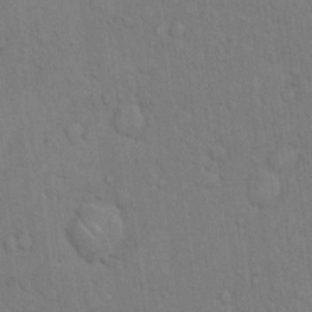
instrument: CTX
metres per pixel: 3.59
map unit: Hto
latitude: 10.6680
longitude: -61.5371
